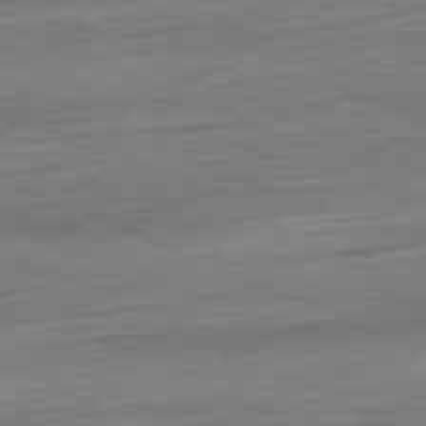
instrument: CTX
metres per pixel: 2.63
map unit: Ap
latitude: -81.8989
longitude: -76.4790
